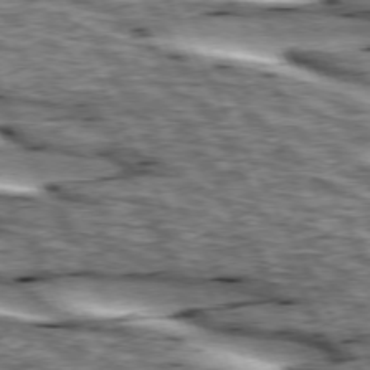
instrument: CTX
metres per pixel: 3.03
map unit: lApd
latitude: 73.9717
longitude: -55.1214
